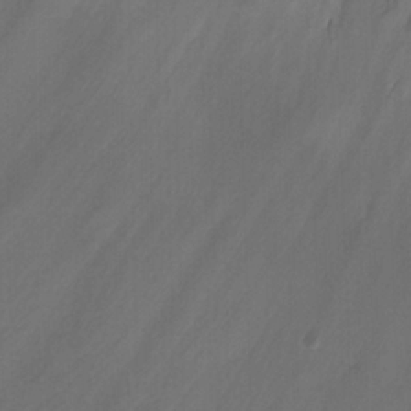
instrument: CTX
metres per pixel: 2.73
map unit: Ht
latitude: 1.3481
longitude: -21.3293
